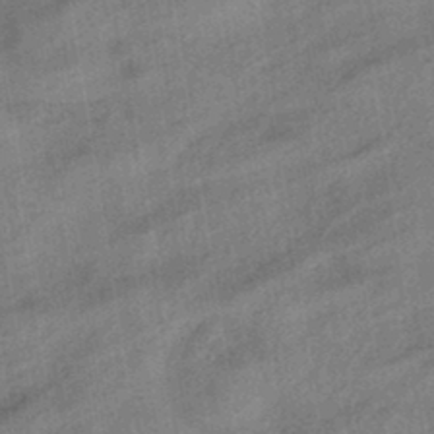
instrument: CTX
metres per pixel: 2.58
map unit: eHb
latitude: -43.6343
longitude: 84.7274
